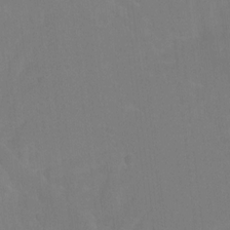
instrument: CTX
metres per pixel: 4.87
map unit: Htu
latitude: -12.3684
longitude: -73.5749
